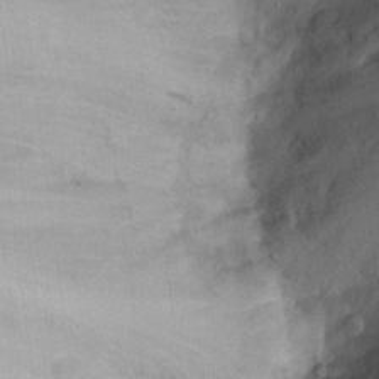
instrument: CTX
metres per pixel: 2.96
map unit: Ht
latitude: 11.6127
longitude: -40.2144
